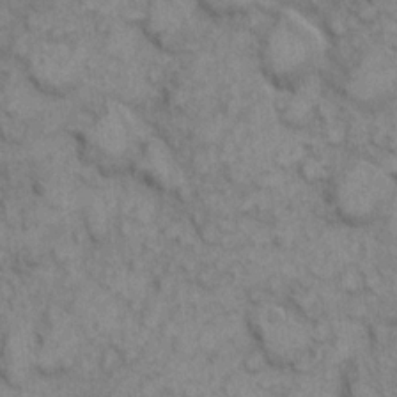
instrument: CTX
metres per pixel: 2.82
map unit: eHh
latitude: 7.0269
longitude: -65.1025
